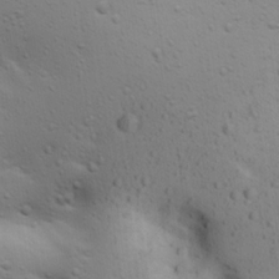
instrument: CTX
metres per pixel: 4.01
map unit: lAa
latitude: 18.9324
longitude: -138.4223
